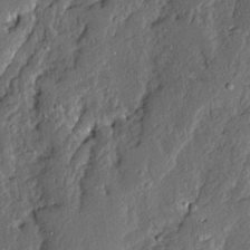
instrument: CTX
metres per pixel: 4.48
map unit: Ave
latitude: 13.9150
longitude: -136.7058
